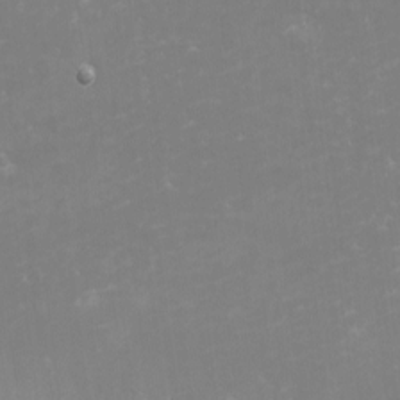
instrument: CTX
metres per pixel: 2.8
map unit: eHh
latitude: -1.3699
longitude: -79.9150
